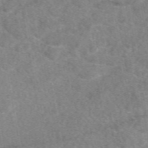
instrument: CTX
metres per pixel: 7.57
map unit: eAb
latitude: 48.9892
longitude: 110.8597
